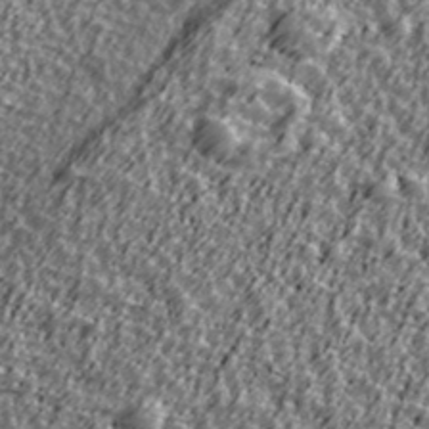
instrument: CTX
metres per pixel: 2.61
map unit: Ave
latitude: 42.1578
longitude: -113.5560
